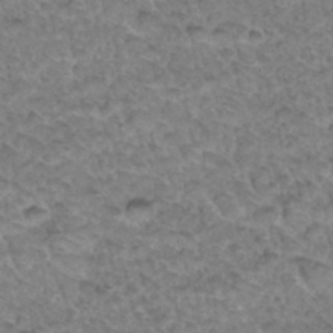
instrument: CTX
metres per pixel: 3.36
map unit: Hto
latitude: 34.7057
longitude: -48.0444
